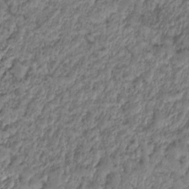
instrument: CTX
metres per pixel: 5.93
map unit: HNhu
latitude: -25.0297
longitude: 50.9164
